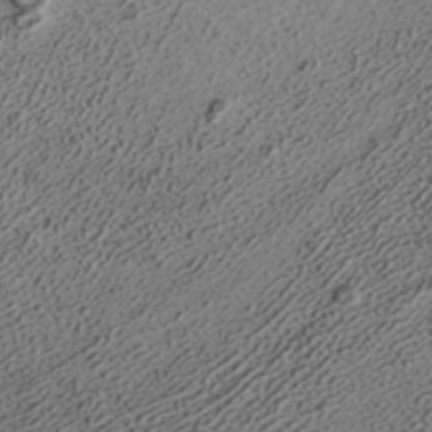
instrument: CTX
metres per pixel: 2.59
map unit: ANa
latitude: 37.4049
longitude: 19.4832
